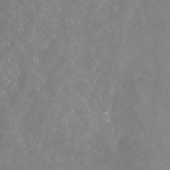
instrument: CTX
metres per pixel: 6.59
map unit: Nhu
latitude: -24.2550
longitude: -57.3103
